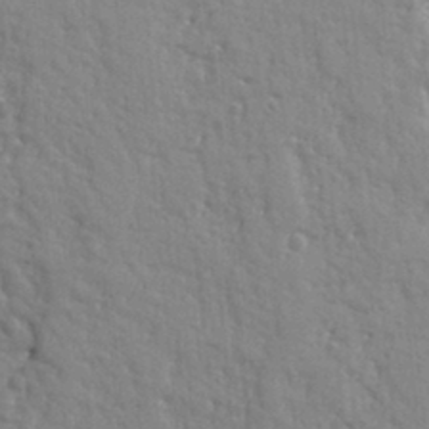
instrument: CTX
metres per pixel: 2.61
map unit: Ht
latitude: 9.7450
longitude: -77.1592
